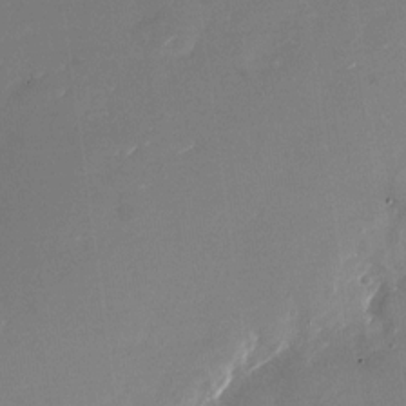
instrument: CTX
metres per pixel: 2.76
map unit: Nhu
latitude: -27.5588
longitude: -73.2537
